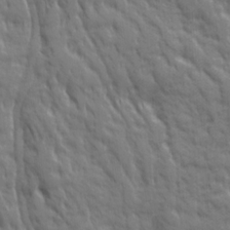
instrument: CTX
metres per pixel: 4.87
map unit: Ave
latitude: 19.9528
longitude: -133.7072
